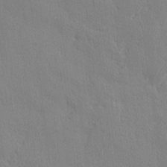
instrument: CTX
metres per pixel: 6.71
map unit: HNhu
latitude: 6.5735
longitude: -2.8947
